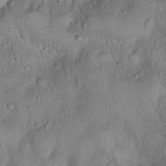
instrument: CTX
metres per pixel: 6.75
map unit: Hto
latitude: 16.4223
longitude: -58.9892
